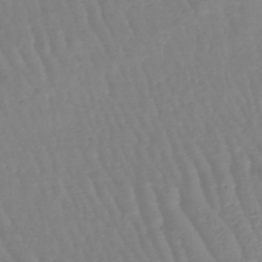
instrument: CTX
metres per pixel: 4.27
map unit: lHb
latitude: -45.8233
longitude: 78.9163
